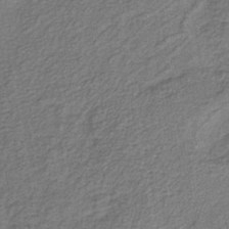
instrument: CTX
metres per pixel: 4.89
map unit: lHb
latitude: -39.2376
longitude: 61.6722
